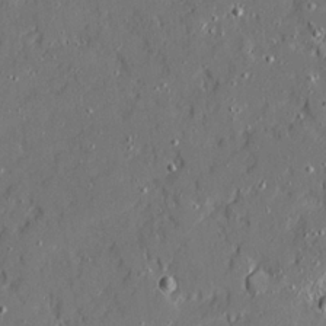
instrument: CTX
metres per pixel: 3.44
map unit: Ave
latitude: 20.2523
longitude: -127.9906
